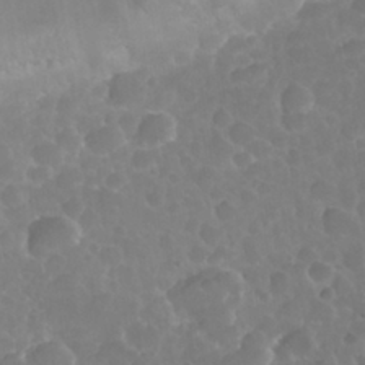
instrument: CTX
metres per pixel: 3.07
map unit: Nhu
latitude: 29.1592
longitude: -55.9339
